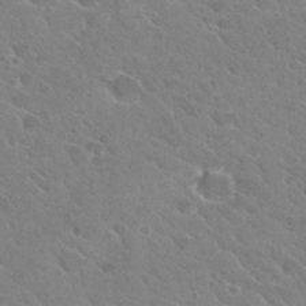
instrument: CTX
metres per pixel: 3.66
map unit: Hto
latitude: 26.5924
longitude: -36.0633
